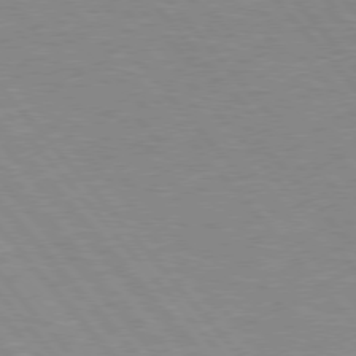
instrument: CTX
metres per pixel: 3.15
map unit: Hpe
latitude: 75.7828
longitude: -155.1214
